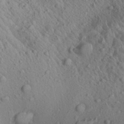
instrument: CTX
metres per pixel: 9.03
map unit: Aa
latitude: 27.1403
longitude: -142.1389
